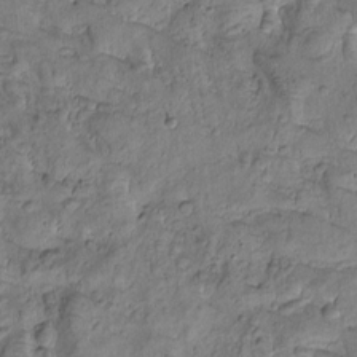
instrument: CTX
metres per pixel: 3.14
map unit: Htu
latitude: -2.8596
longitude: 172.2739
